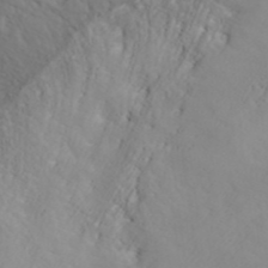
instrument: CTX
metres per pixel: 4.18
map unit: ANa
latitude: 43.8961
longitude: 45.1053
